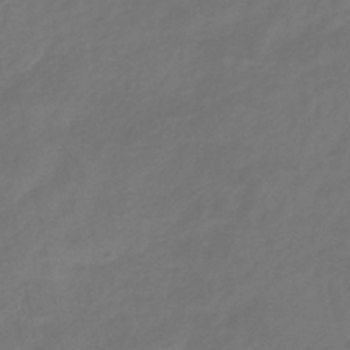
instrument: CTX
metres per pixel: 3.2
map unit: eHb
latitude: -39.1431
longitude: 76.6896
